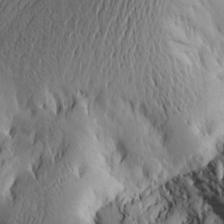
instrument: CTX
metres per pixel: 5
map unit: Htu
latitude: -2.2550
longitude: -177.2348
